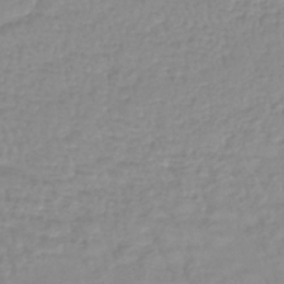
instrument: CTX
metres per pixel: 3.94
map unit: lHb
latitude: -41.3509
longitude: 71.0675
